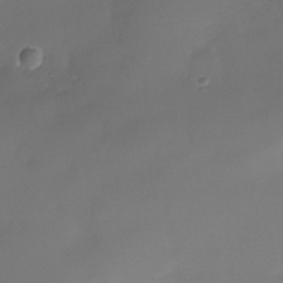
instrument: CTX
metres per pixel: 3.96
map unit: Nhe
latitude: -36.5384
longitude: -130.7058
